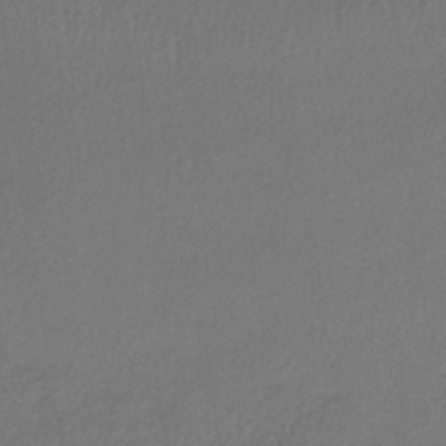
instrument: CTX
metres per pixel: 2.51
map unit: lHb
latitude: -35.2754
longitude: 66.3117
